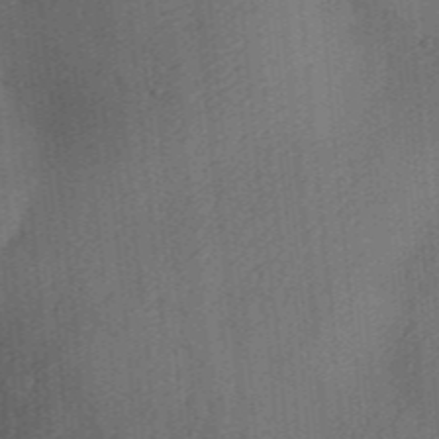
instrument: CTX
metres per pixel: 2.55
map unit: Aa
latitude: 30.7436
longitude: -141.9906
